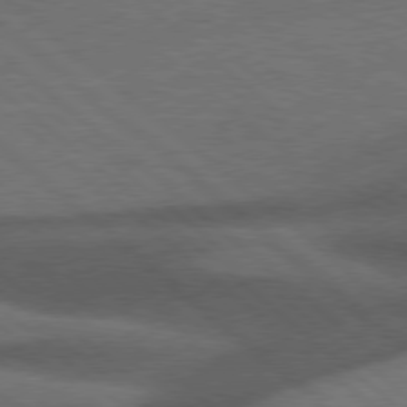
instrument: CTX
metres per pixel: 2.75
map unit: Hpe
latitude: 77.5182
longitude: -151.0269
